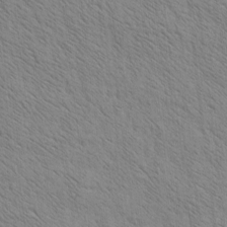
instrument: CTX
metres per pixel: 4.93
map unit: Htu
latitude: -3.7855
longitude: 170.5385
